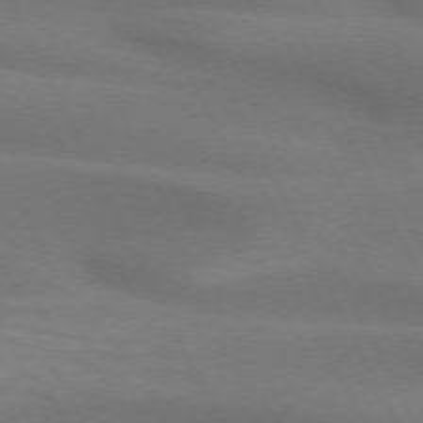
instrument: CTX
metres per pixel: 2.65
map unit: lApd
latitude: 72.7436
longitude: -49.1970
